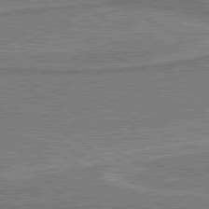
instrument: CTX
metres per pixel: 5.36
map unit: lApd
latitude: 80.6113
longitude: 141.1431
